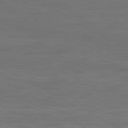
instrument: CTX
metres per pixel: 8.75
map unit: Hpe
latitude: -80.7463
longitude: 18.2928
